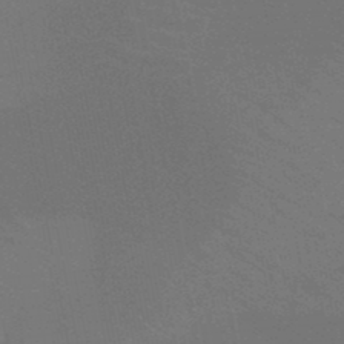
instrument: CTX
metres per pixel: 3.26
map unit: HNb
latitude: -48.6141
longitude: -49.8772
